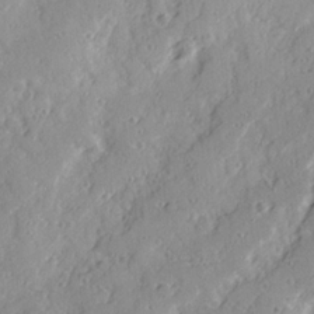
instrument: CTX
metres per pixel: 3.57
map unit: Ave
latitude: 21.4805
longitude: -131.3482
